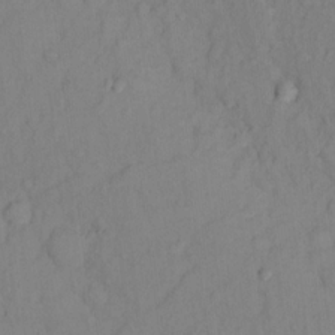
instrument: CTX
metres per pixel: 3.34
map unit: Nhu
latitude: 13.2159
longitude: -29.4048
